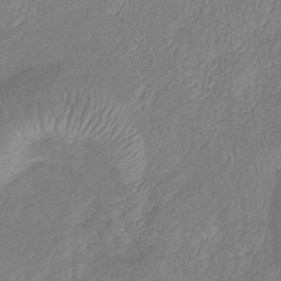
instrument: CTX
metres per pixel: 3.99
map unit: lHb
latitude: -40.8786
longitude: 79.1242
